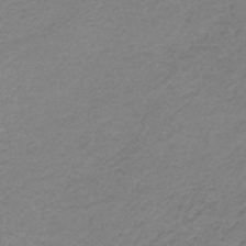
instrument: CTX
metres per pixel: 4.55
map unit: HNb
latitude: -35.6155
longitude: 53.3698
